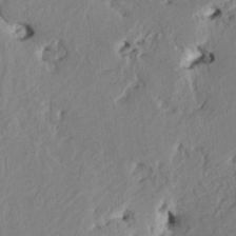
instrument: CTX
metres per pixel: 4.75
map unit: HNhu
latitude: 3.8961
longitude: -4.7246
